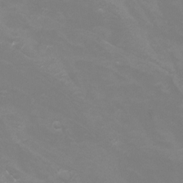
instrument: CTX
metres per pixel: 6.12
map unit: Nhu
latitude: -8.7652
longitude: -72.3656
